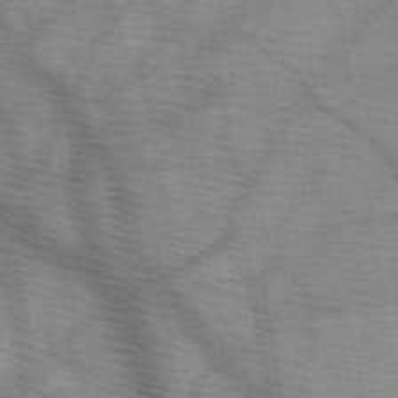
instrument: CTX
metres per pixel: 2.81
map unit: HNb
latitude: -46.4818
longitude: -45.4237
